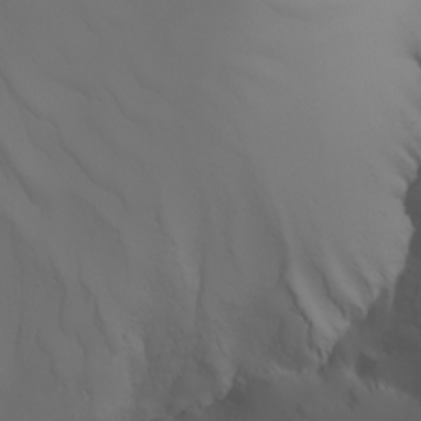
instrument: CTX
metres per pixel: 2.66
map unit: Nhu
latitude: -4.4818
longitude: -90.7624
